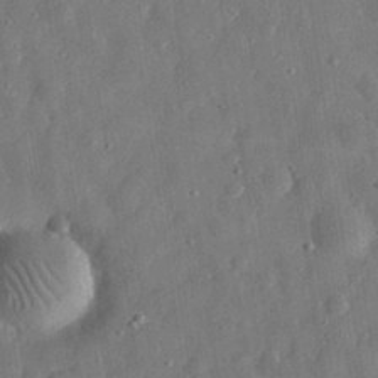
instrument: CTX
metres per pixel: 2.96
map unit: eHh
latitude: 31.3293
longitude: -74.8947
